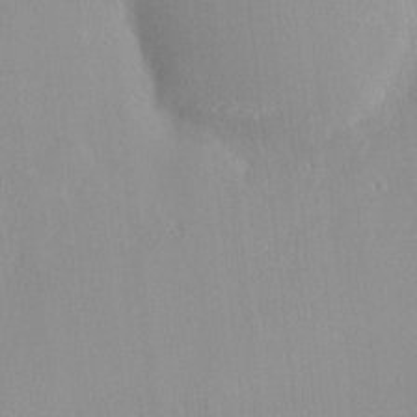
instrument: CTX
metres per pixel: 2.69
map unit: HNhu
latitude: 3.6127
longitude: 6.6707
